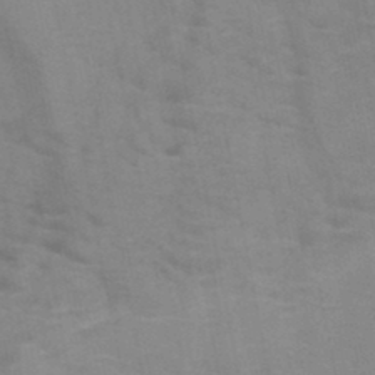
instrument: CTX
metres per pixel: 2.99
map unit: HNb
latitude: -46.9164
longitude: -47.4238
